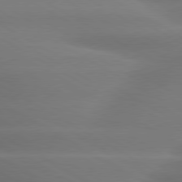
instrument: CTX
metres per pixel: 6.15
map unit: lApd
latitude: 79.8773
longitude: -124.5923
